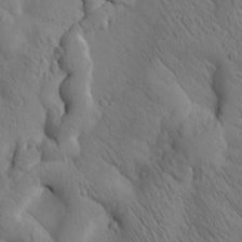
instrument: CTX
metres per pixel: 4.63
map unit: Htu
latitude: 3.0836
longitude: 178.2361
